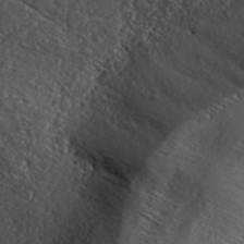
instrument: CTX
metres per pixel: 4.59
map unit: ANa
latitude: 40.1199
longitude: 30.0094
